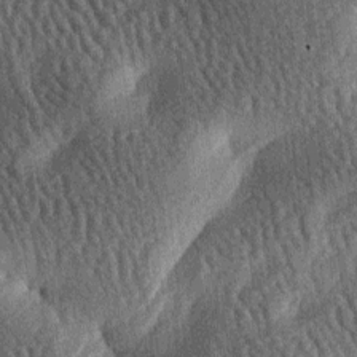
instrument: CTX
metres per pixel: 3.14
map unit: lAa
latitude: -7.1998
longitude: -127.8583
